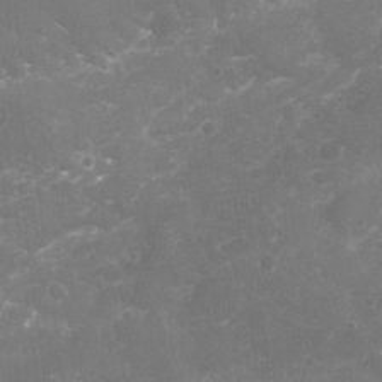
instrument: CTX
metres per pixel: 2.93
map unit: Nhu
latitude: -18.7841
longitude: -57.5371
